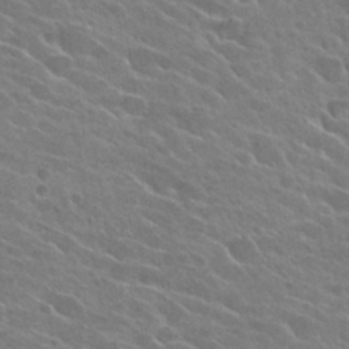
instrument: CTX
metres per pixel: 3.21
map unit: Hto
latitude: 25.9528
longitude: -41.5749
